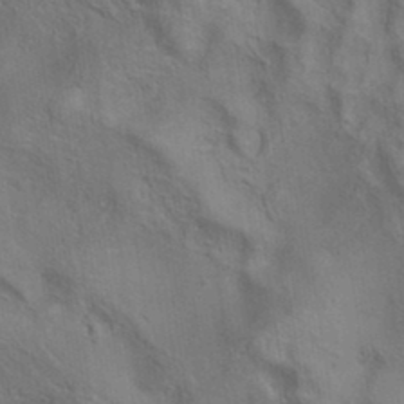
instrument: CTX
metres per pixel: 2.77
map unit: eAb
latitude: 35.0080
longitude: 111.7288
